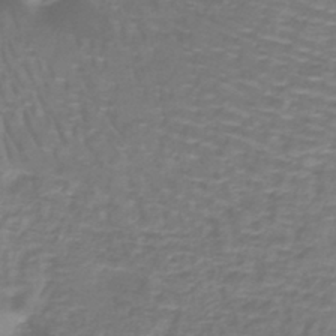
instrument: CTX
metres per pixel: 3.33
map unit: lHb
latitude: -40.5574
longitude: 58.2928
